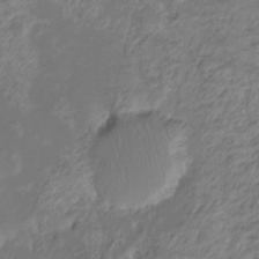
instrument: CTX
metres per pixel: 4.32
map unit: Ht
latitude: -10.2362
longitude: -35.8583
